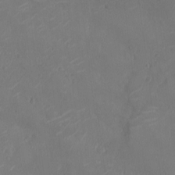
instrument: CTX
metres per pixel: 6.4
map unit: Ht
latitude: -11.6155
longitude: -21.4805
